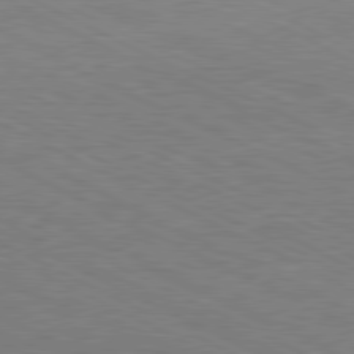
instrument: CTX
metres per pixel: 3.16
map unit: Ap
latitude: -81.9178
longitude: -72.3846
